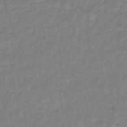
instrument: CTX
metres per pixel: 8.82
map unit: lHb
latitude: -44.6519
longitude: 66.0283
